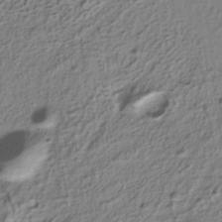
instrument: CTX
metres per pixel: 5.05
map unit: ANa
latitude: -37.8422
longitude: 94.3873
